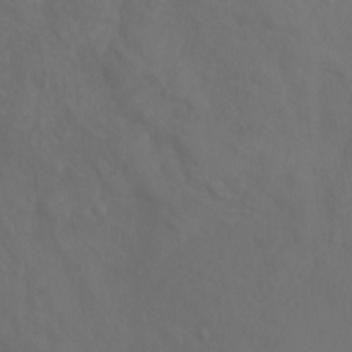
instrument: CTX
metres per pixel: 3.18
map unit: Ht
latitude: -0.8597
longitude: -32.6868
